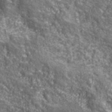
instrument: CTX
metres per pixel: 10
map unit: eHh
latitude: 42.5168
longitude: -91.0081
